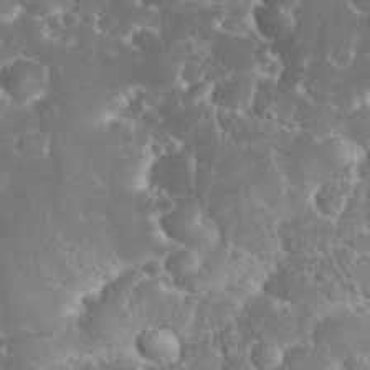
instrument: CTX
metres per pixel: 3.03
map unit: eHh
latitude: 32.6113
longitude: -63.8584
